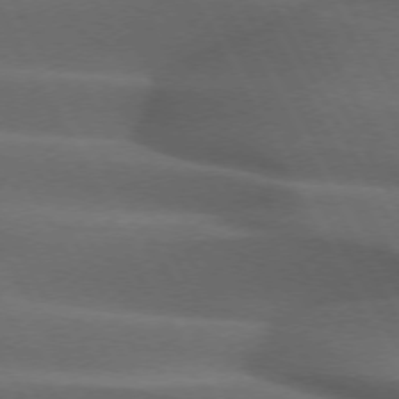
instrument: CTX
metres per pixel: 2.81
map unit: lApd
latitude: 72.5168
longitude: -50.7624
